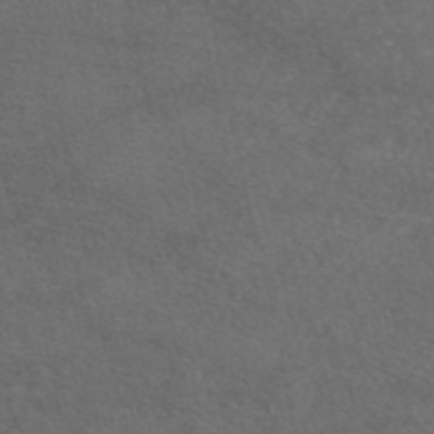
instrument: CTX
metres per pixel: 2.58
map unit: eAb
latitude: 47.7828
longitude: 112.6141
